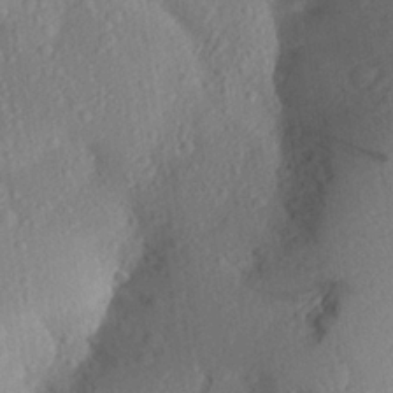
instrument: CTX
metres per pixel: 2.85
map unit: Aa
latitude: 26.2523
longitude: -146.3468
